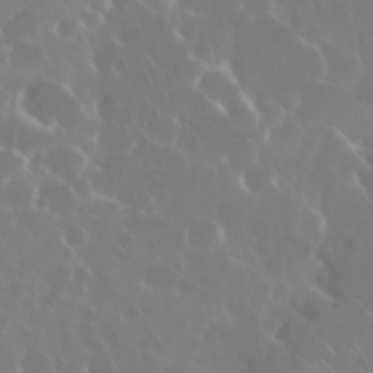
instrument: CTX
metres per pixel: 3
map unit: Nhu
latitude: 29.2726
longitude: -60.2900
